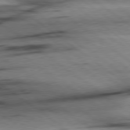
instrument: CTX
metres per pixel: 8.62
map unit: Hpe
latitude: 78.7624
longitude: -154.9892
